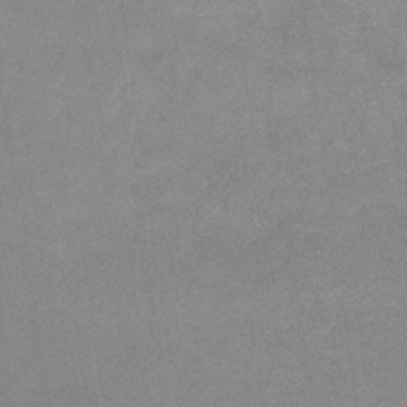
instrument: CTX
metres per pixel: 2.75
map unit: eHb
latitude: -32.5763
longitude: 68.1038
